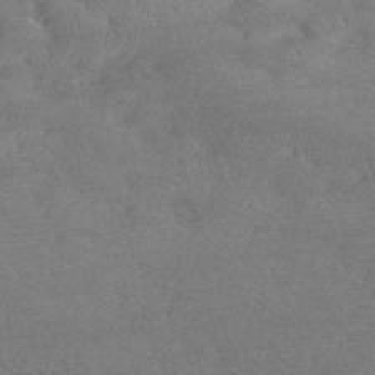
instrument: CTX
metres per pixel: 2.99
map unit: HNhu
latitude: -43.1053
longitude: 92.7463
